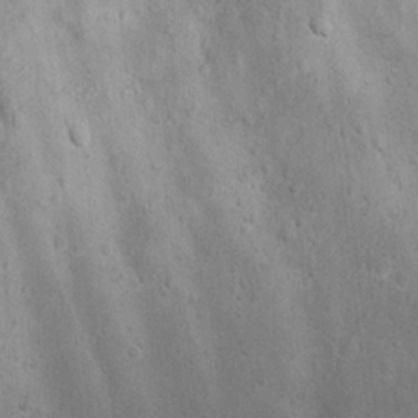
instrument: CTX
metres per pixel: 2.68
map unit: Nhu
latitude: 22.3278
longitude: -71.9717
